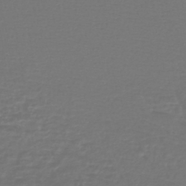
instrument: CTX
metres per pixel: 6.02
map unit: lHb
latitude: -42.7085
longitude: 65.0298
